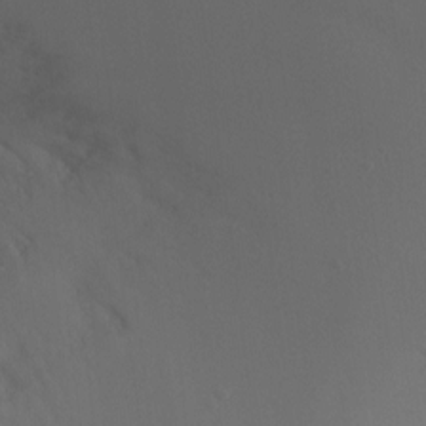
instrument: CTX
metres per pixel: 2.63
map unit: Nhu
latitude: -10.9164
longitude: -33.6316
